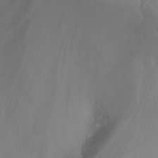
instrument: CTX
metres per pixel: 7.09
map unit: Nhu
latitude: -8.3873
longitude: -81.3293
